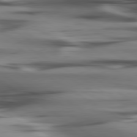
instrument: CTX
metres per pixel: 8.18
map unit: lApd
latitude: 80.2145
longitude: -121.7828
